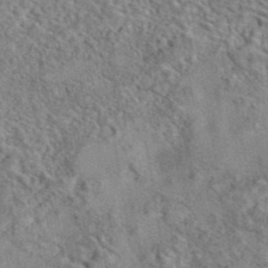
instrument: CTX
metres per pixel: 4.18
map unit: eAb
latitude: 42.1578
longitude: 110.2550
